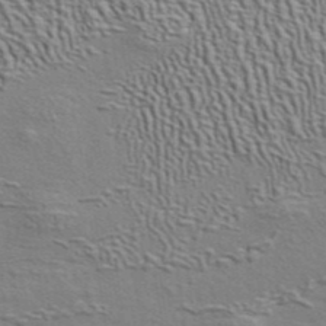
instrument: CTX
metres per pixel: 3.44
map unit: ANa
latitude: 40.4223
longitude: 29.5399
